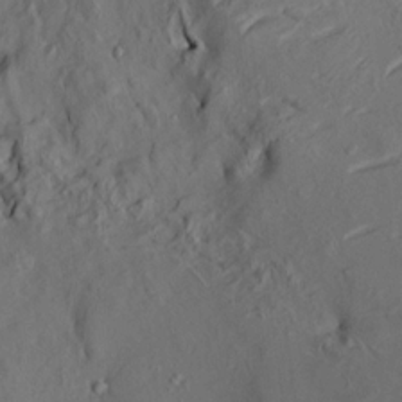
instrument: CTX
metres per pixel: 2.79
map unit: HNhu
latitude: 10.3845
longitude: 23.7856
